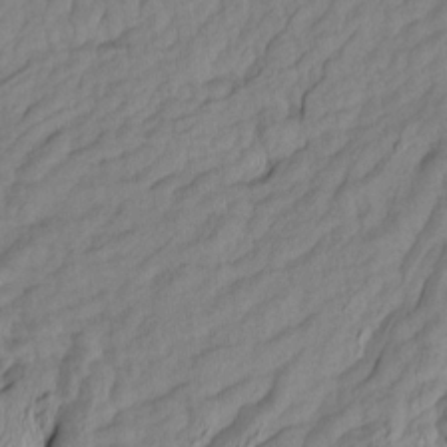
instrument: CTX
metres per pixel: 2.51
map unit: Aa
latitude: 7.5182
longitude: -128.3656
